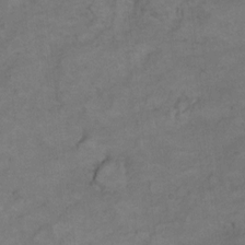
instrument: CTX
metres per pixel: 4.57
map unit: Ht
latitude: 5.7827
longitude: -36.4790
